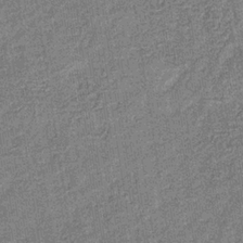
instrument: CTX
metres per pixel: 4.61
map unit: eHb
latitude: -31.4265
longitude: 72.9164
